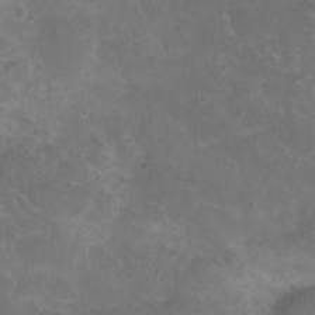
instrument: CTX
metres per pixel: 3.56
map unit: Ht
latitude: -5.5966
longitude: -19.0269
